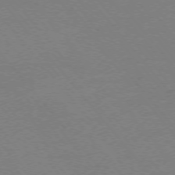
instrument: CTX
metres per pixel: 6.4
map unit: Ap
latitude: -75.9745
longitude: -74.5168
